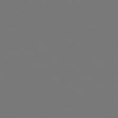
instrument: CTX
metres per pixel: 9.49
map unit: Hpe
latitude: 78.6869
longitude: -175.0270
